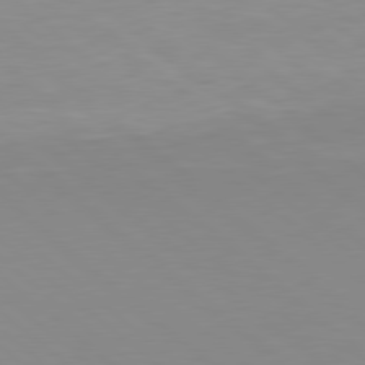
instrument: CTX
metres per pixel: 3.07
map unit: lApd
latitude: 78.8002
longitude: -176.2900
